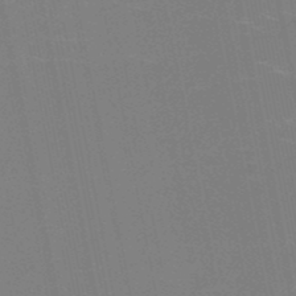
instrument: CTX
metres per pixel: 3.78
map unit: HNb
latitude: -50.9353
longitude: -45.5749
